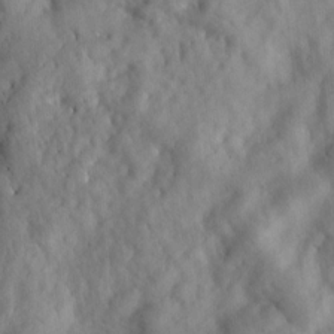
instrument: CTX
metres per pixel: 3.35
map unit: HNhu
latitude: 6.1578
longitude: 13.2565
